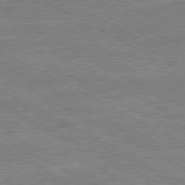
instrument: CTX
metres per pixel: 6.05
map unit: Hpe
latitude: -81.2565
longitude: 20.2928
